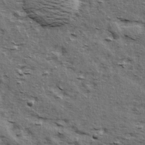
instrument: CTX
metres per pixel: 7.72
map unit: Ave
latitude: 15.6883
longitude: -104.4790
